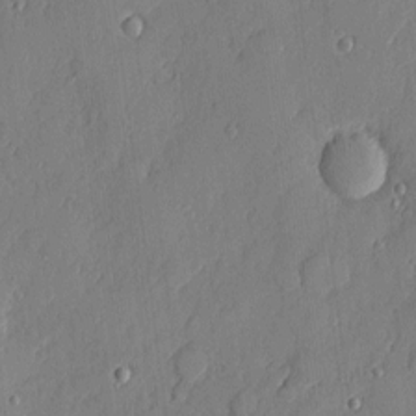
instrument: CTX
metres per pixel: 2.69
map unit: eHh
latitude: 5.1214
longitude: -76.1200
